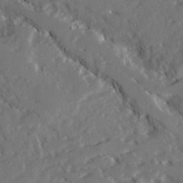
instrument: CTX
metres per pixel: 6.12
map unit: Ave
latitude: 22.8002
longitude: -131.6883
